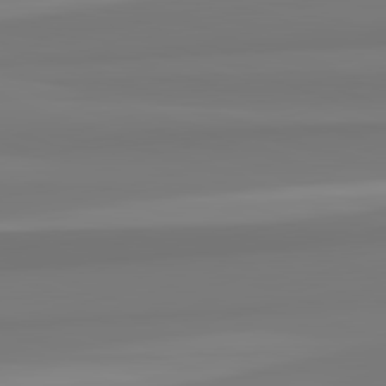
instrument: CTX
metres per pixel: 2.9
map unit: lApd
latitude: 82.7057
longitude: 174.1605
